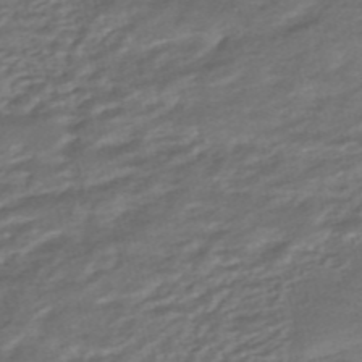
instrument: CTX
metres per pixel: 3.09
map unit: HNhu
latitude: -45.6344
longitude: 104.7085
